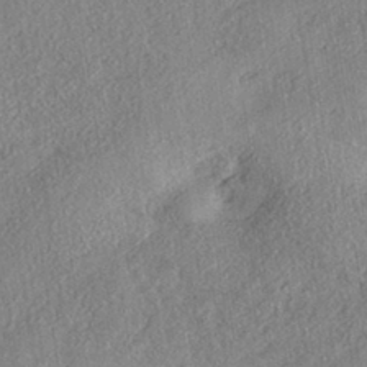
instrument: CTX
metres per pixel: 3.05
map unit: eHh
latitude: -41.6155
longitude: 121.4076
